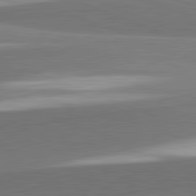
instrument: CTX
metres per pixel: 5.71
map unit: lApd
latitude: 82.1199
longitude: 152.3684
